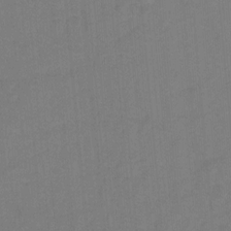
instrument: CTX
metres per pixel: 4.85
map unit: Hto
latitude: 4.8947
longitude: -31.1781
